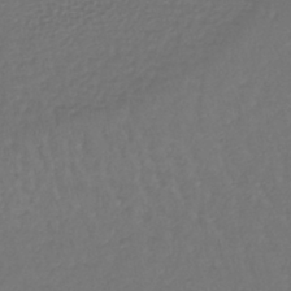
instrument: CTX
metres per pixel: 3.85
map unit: lHb
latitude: -42.1794
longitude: 72.3873
